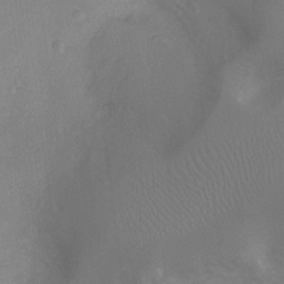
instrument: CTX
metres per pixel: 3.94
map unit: Ht
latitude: -10.6708
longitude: -24.3089
